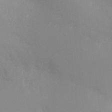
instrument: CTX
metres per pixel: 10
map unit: Ht
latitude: -4.9730
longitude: -24.6490
